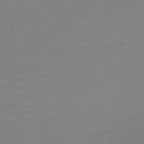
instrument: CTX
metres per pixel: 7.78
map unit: HNb
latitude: -49.3321
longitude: -51.0647
